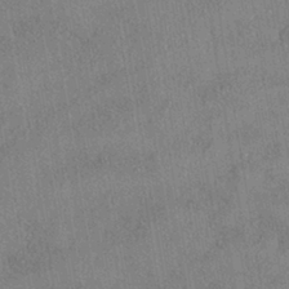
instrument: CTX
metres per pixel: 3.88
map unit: eHh
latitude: -40.9164
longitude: 120.6707
